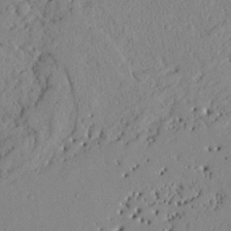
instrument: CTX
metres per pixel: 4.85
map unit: Nhu
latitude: 19.9150
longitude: -77.4237
